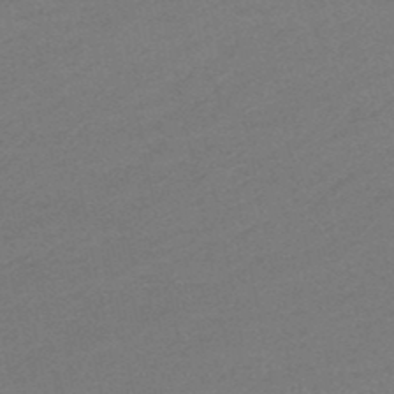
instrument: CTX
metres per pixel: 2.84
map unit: eHb
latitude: -48.3684
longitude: 86.3117
